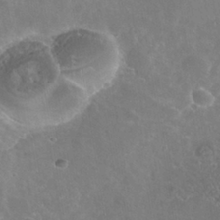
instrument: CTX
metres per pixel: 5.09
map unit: Nhe
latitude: -39.0487
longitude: -117.9528
